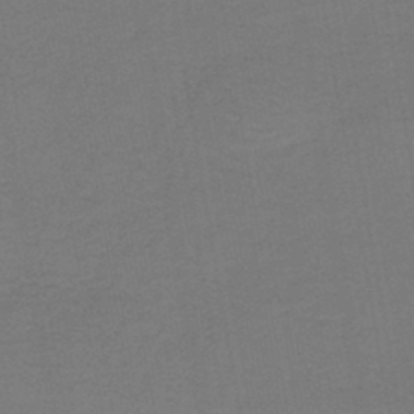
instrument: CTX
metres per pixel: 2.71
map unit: lHb
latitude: -42.6140
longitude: 53.6721
